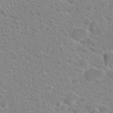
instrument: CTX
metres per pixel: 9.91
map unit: Hto
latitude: 20.4601
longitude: -39.2915
